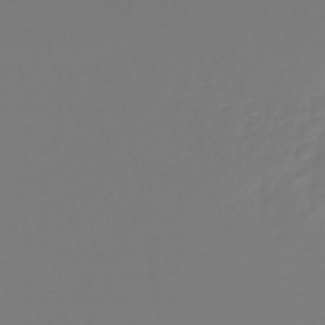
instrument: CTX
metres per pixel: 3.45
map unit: lHb
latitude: -42.3495
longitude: 60.4818
